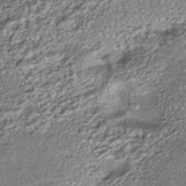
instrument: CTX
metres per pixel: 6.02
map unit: HNhu
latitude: -40.6140
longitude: 107.8423
